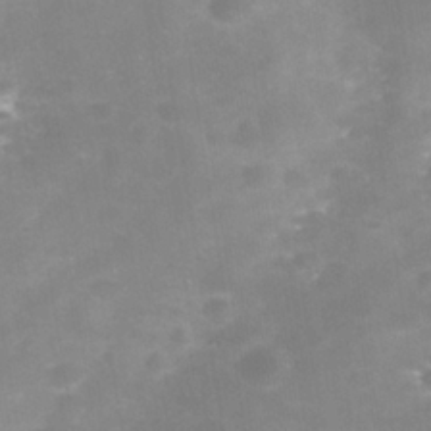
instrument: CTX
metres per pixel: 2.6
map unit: Nhe
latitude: -37.8800
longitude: -112.8191
